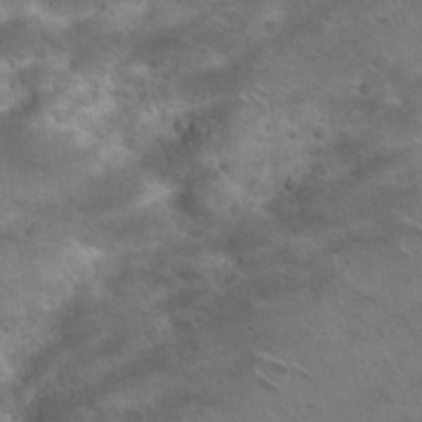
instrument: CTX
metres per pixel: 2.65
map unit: Hto
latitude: 22.9136
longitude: -48.4979
